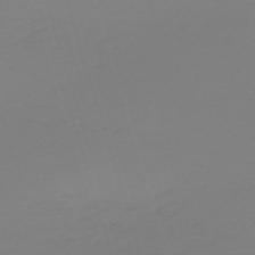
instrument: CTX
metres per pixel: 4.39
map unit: eHh
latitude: -61.4832
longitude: 51.6533
